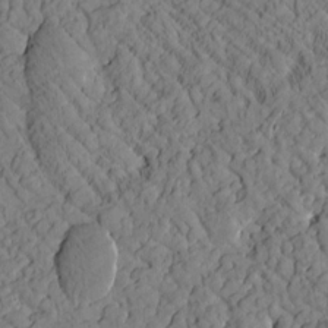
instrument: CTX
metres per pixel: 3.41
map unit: Htu
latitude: 0.7813
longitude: 176.4629
